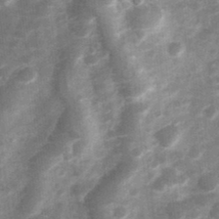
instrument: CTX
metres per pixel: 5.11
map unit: Hve
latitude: 32.8002
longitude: 151.4643
